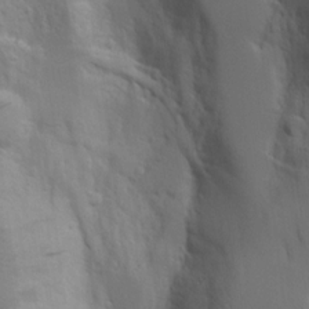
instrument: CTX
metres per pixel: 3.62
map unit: Aa
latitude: 17.9717
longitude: -124.9135
